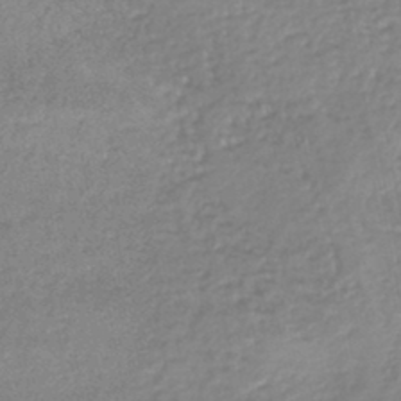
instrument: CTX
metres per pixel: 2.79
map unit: lHb
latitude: -46.0661
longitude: 62.3306
